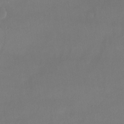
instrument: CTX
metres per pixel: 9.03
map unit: Ht
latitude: -13.8234
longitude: -43.8206
